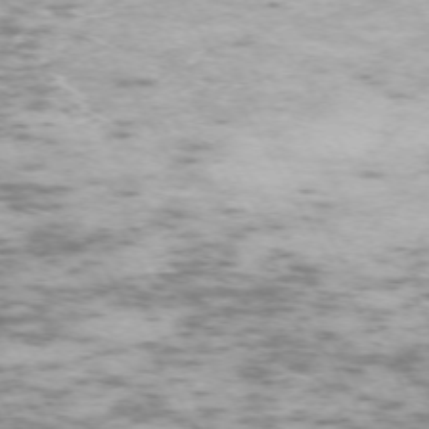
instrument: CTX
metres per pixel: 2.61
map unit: Hpe
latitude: -72.0472
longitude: 7.7855
